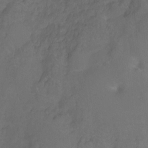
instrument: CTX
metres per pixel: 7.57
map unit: Hto
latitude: -2.7274
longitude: -34.3845
